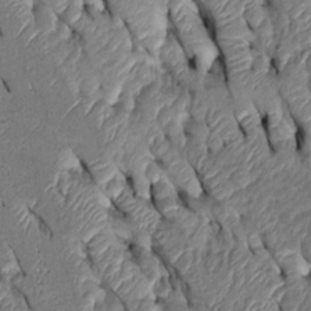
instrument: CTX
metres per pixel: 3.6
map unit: Htu
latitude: 2.4790
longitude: 147.9556
